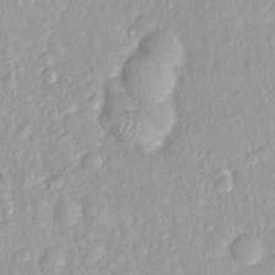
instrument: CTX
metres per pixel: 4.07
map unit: Nhu
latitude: 1.7827
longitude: -14.4223
